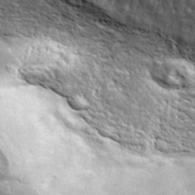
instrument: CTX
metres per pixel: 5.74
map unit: ANa
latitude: 42.7246
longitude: -87.4237
